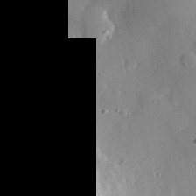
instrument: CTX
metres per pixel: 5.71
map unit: Hve
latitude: 27.0270
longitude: -92.2900
